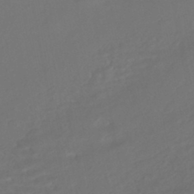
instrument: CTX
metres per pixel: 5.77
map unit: HNhu
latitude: -45.5588
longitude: 103.5021
